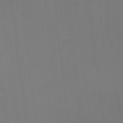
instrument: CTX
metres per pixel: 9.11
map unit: Hto
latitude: -11.0487
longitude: -38.2333
